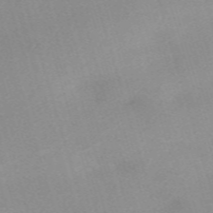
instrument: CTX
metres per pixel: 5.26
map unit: eHh
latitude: -61.5777
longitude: 50.1606
